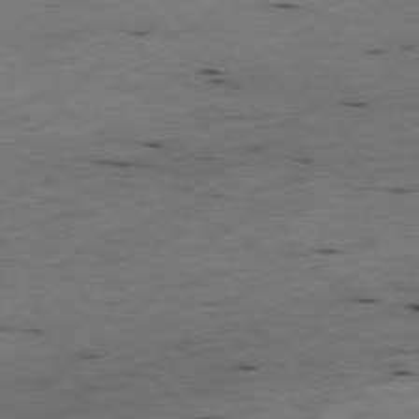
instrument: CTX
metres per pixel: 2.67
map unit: Ap
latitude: -77.7289
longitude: -89.1592
